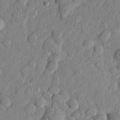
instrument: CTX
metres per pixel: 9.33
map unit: lHvf
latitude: 22.1200
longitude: 144.3684
